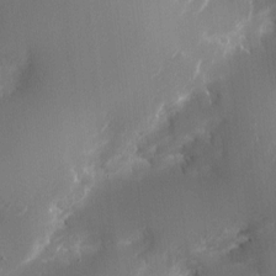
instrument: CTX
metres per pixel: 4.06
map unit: Htu
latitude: -5.0108
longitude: 174.3873
